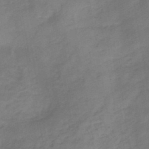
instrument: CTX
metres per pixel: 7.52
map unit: HNb
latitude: -46.5007
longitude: -38.9136
